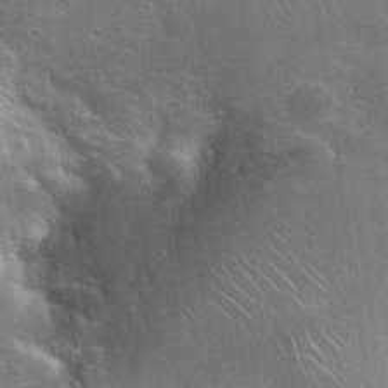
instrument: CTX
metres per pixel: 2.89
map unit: Hto
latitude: 19.7260
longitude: -51.6882
